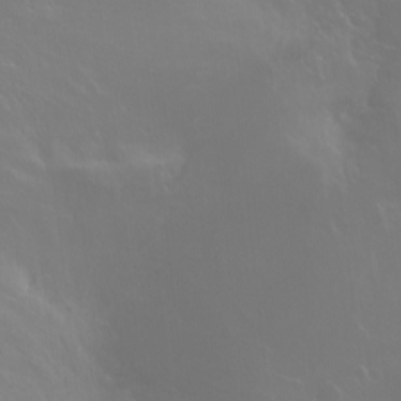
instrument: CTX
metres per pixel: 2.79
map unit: Ht
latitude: -2.8030
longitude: -60.7246
